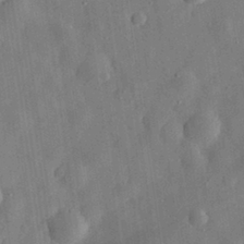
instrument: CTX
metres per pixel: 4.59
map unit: eHh
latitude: 30.2901
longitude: -75.3860
